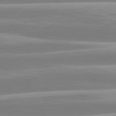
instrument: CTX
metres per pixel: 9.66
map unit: lApd
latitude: 80.7246
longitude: -129.5749
